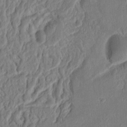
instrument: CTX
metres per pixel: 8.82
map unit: Ht
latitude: 12.4979
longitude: -75.1025
